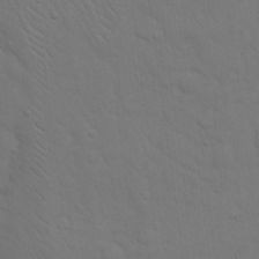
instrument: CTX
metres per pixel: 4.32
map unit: eHh
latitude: 18.8002
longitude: -63.1781
